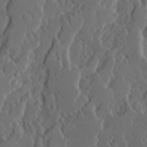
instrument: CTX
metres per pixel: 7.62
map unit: Ave
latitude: 14.5735
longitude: -136.3656
